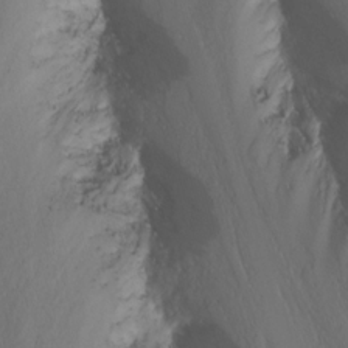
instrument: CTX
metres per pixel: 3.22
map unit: Nhu
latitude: -5.8044
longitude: -68.8380
